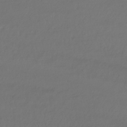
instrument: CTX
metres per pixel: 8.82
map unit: HNhu
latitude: -43.1809
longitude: 102.5763
